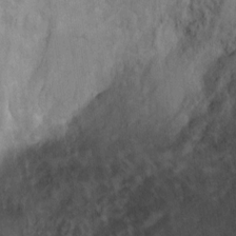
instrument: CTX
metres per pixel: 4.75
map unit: Ht
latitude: 5.7072
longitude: -37.0081
